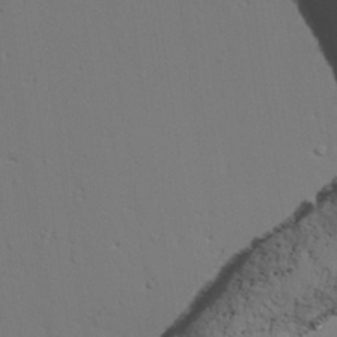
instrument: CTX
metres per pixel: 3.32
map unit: lAvf
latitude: 26.8380
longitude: -110.2334
